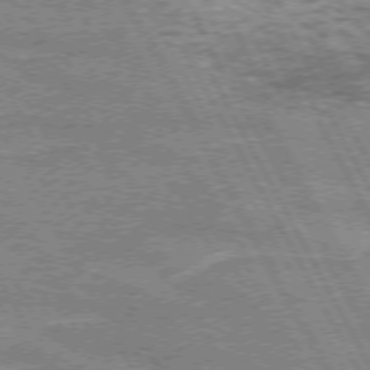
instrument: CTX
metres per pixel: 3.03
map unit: lApd
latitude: 72.2901
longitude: -54.8947
